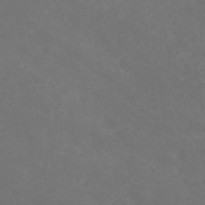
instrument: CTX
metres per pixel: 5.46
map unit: Nhu
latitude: 26.9514
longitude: -64.6868
